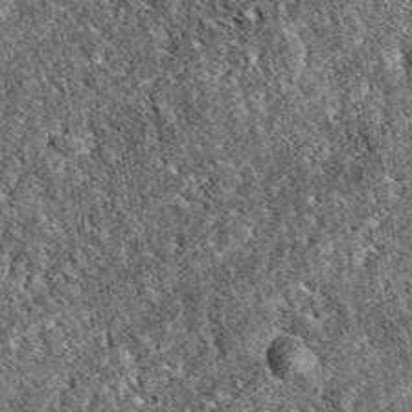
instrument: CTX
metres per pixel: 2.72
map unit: eAb
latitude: 38.2145
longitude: 111.7667
